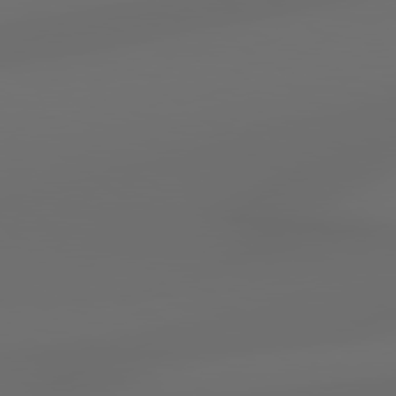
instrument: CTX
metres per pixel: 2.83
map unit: lApd
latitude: 79.1970
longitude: -139.1025
